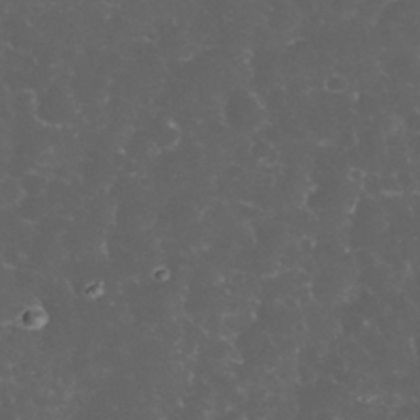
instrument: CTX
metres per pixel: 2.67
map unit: eHh
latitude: 33.2348
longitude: -62.9325
